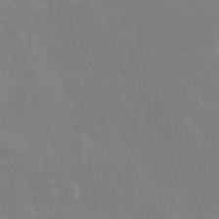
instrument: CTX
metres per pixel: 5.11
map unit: Ave
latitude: 13.5371
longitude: -103.7260
